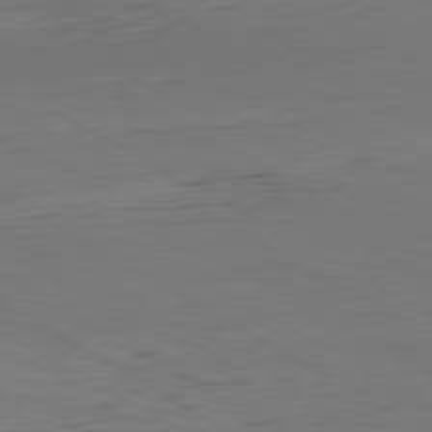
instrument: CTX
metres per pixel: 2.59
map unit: Hpe
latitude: -80.6897
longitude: 17.9367
